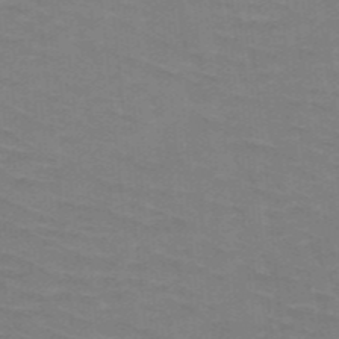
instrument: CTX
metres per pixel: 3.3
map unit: HNb
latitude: -47.5588
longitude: -45.8772
